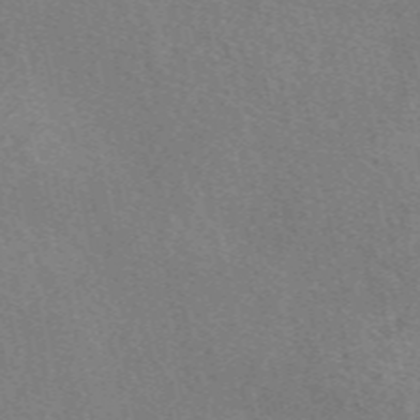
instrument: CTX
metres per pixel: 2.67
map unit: eAb
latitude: 50.7057
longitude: 107.9745
